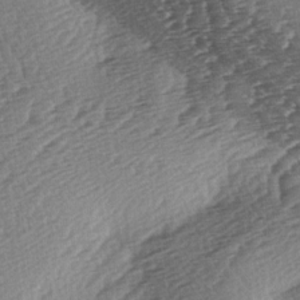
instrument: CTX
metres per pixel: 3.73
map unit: lAa
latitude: -3.3509
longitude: -127.1025
